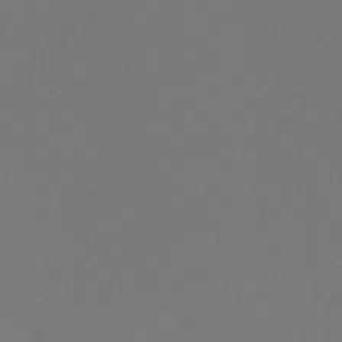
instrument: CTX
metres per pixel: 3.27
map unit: eHb
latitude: -30.6896
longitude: 66.3495
